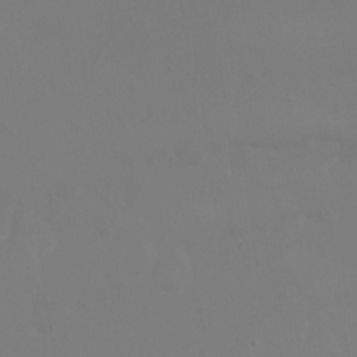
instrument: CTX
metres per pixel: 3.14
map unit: Ht
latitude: -10.1039
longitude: -45.7638
